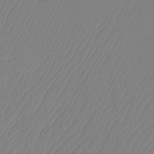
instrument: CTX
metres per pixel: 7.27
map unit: Ht
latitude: -14.9164
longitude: -48.7246
